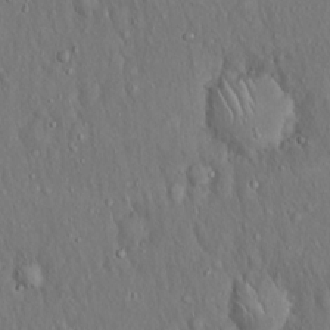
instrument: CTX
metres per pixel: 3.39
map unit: Hto
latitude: 15.8395
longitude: -60.0444
